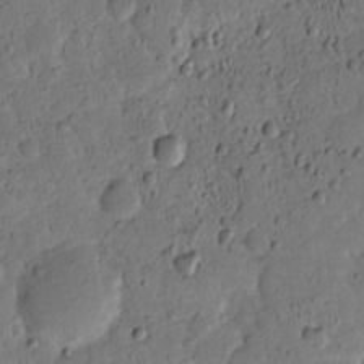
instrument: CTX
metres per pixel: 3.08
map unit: lAvf
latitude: 8.9325
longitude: 166.1228
